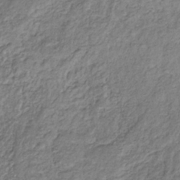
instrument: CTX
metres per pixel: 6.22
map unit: eHb
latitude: -29.8989
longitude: 68.6707
